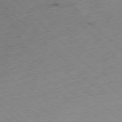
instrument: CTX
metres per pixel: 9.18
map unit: Ap
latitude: -77.5588
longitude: -60.7435
